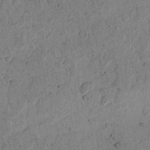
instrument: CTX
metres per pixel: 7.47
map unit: lAvf
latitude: 4.7624
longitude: 168.1227
